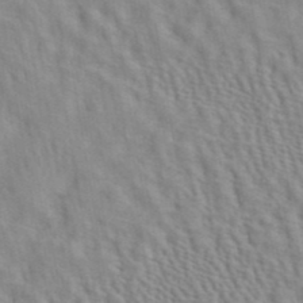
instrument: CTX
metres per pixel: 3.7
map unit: ANa
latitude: 40.7435
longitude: 29.1053
